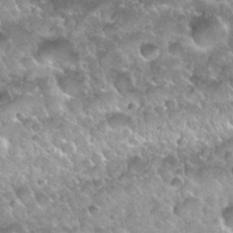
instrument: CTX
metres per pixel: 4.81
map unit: Nhu
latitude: 29.9528
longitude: -54.4412
